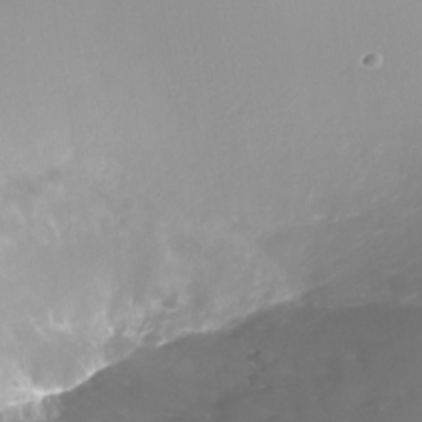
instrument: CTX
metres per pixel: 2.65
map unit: Nhe
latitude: -34.2362
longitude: -88.3657
